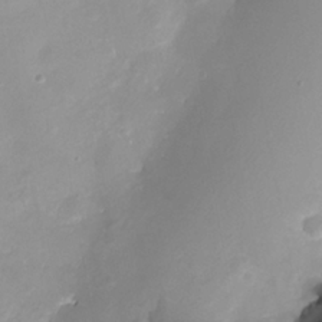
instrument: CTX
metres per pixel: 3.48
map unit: eHh
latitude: -4.9919
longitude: -78.2334
